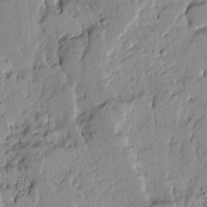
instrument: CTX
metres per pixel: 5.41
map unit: Ave
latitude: 13.6505
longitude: -132.5168
